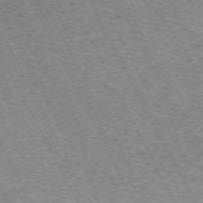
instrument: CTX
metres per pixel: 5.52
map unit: Hpe
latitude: -71.1998
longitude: 11.8989
